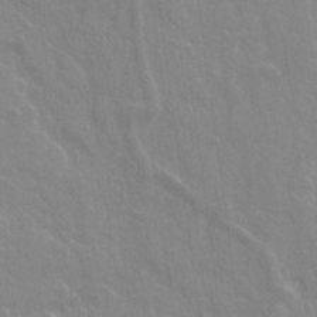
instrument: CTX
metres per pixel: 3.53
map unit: Ave
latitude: 20.8002
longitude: -133.2348
